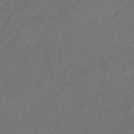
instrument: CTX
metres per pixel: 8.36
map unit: eHb
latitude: -46.4251
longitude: 85.0297
